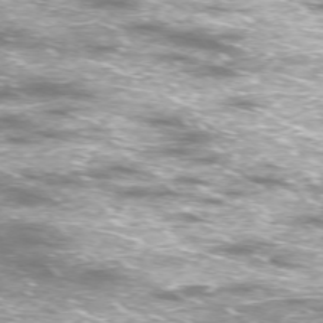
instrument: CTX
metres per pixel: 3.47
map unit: Ap
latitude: -75.9556
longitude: -65.9150
